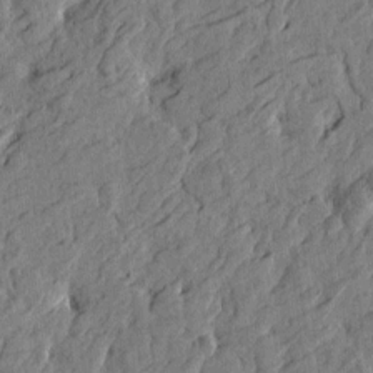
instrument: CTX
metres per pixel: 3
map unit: Htu
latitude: -2.6707
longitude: -179.4616
